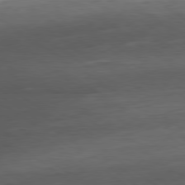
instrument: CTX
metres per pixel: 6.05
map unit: Ap
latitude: -80.4629
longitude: -79.6505
